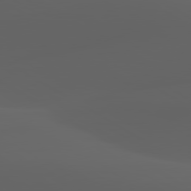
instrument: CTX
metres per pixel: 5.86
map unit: lApd
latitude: 80.0255
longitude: -93.6316
